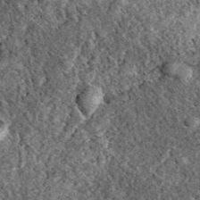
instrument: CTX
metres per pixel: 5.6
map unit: eAb
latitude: 39.1970
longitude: 111.2754
